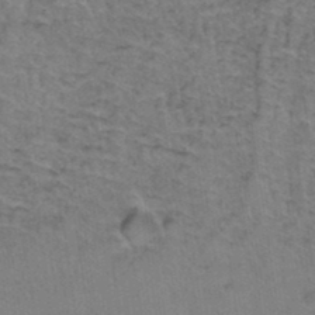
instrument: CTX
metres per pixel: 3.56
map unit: Hto
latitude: 36.8191
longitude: -46.6302
